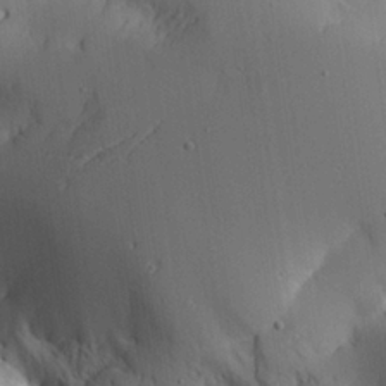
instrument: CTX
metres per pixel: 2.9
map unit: Aa
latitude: 25.5371
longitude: -127.4804
